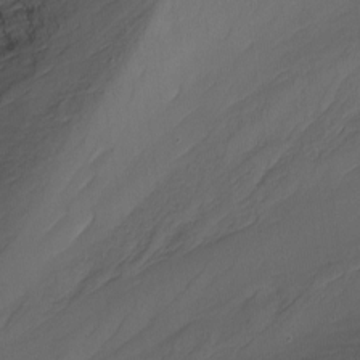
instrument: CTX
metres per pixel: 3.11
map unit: Nhu
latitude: -9.8422
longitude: -77.0080
